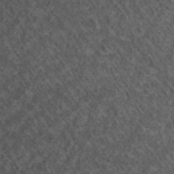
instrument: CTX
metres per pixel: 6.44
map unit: ANa
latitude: 42.8191
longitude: 24.8030
